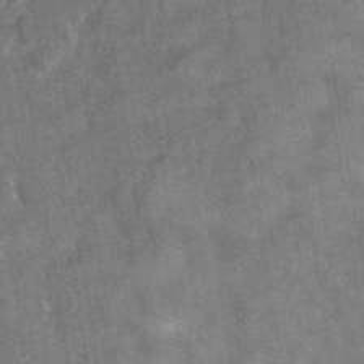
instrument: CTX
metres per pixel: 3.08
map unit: eAb
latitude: 34.5168
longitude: 110.8030
